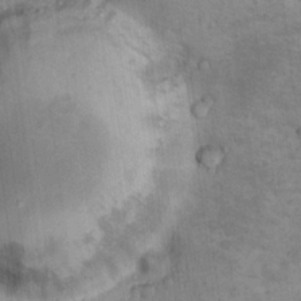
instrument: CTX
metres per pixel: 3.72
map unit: Nhu
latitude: 15.1026
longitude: -31.5560
